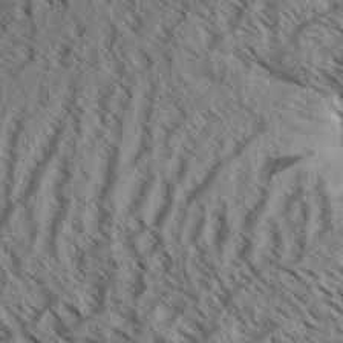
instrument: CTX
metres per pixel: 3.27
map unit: Aa
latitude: 33.3104
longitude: -137.4238
